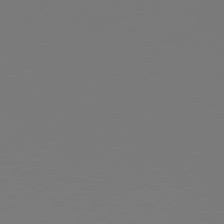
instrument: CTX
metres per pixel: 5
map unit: Hpe
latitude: 76.5734
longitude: -137.4238
